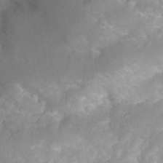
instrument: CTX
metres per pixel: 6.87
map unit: Nhu
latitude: 26.5546
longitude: -63.2726
